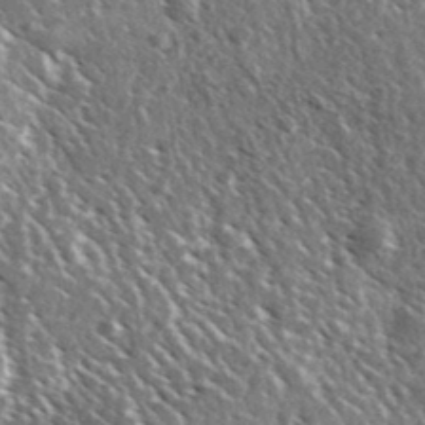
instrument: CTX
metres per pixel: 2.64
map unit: Ave
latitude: 37.0081
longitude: -110.3656
